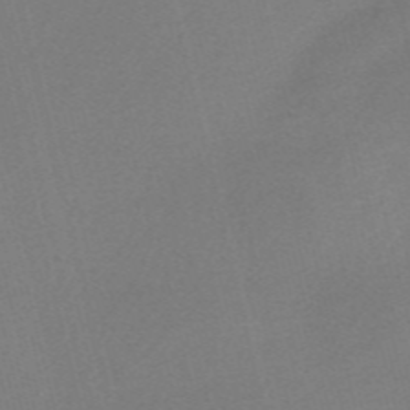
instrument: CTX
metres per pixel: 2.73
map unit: Nve
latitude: -56.3495
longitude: 61.8044
